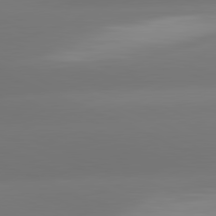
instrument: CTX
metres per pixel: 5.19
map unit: lApd
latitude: 81.4048
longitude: -165.9906
